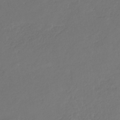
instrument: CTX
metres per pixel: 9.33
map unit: eHb
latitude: -30.1983
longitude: 65.4455
